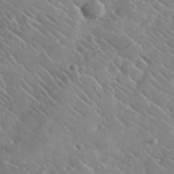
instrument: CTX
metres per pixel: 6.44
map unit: lHvf
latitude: 37.1781
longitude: -91.5749
